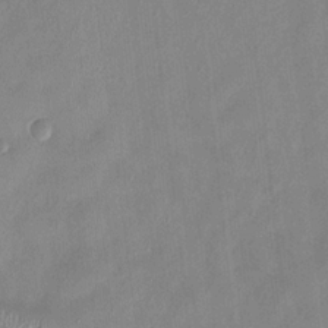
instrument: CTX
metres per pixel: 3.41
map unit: HNhu
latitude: 0.5357
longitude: -4.6868
